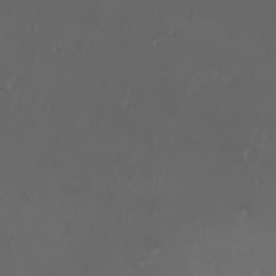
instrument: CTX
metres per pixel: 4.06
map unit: eHh
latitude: -3.7288
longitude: 20.0283
